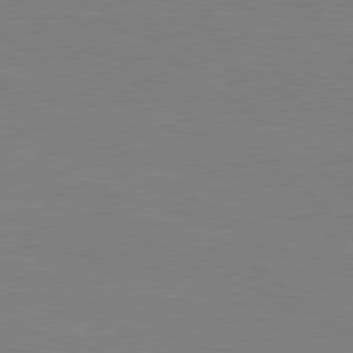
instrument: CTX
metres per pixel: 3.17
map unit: Hpe
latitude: 78.4790
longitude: -123.4993
